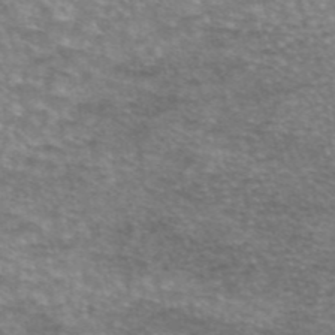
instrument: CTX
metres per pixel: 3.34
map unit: eAb
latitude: 45.4615
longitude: 102.7652
